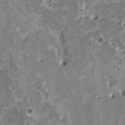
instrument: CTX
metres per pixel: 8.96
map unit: HNhu
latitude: 2.7057
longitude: -3.7827
